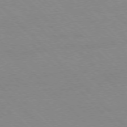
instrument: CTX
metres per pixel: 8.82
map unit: Ap
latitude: -77.8044
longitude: -87.7072
